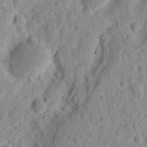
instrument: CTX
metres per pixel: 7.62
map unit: Ht
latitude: 12.6869
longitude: -74.1200
